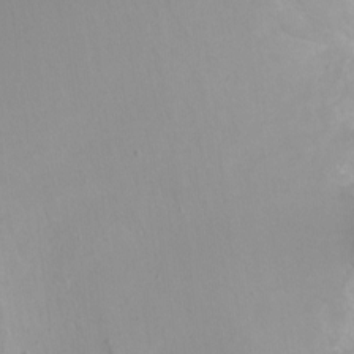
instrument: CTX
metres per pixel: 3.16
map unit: Nhu
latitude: -7.0675
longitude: -44.9325
